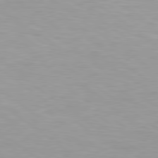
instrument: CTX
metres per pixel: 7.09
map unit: Hpe
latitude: 79.4238
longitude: -129.1592
